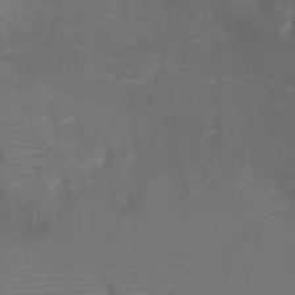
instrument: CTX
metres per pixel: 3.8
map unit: Aa
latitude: -5.3131
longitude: -72.1011
